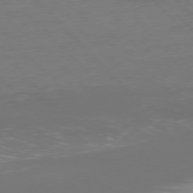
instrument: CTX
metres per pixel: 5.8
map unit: Ap
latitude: -77.0864
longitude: -80.4979
